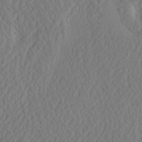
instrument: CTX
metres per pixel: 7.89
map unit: eHh
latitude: -2.9730
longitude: 16.6141
